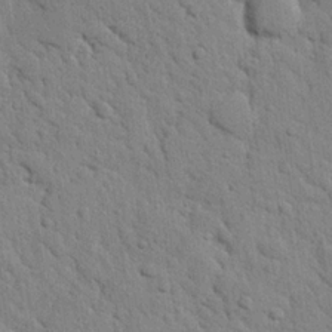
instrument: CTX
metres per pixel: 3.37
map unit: Nhu
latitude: 22.0822
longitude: -77.0458
